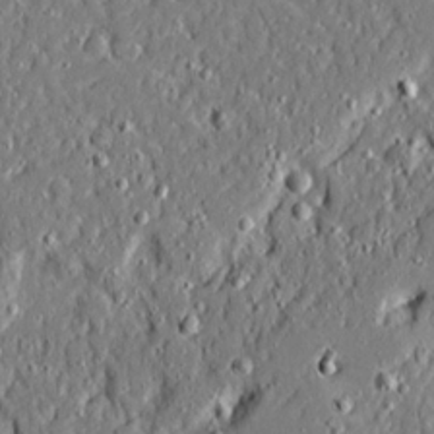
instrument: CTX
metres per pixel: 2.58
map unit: Ave
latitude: 20.7813
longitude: -128.1389
